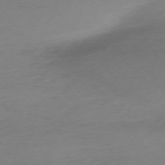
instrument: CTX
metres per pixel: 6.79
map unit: Ap
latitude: -75.4833
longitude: -71.8394
